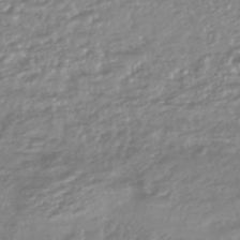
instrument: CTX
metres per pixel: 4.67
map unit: HNhu
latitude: -44.5574
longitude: 96.2362
